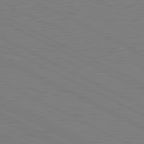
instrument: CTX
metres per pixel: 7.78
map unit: lApd
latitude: 81.3293
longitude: 150.9542
